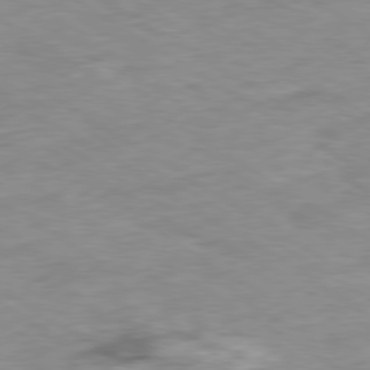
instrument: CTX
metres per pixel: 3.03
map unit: Ap
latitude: -80.0283
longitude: -74.7813
